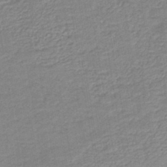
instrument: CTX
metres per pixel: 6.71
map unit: HNb
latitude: -40.8030
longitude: 50.7274
